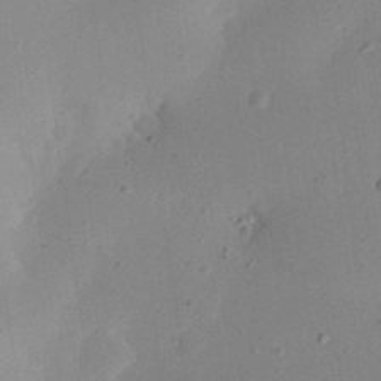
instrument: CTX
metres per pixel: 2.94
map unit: eHh
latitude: 24.7813
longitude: -70.2711
